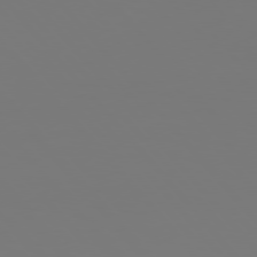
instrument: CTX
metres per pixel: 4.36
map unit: Hpe
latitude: 76.9324
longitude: -165.8016
